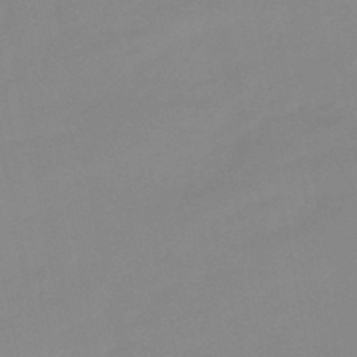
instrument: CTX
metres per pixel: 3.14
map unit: lHb
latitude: -48.8408
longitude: 80.5952
